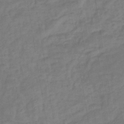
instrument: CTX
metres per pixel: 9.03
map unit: eHb
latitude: -41.5210
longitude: 81.2754
